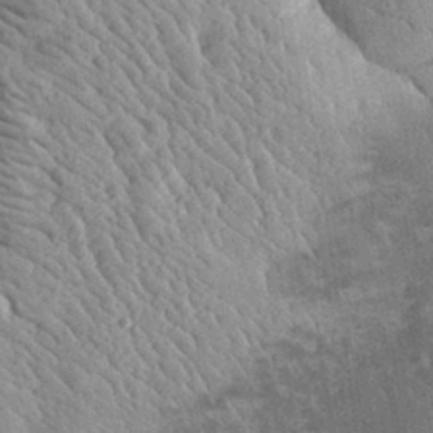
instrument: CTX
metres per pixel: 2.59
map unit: eHh
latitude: 30.8380
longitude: -80.5924
